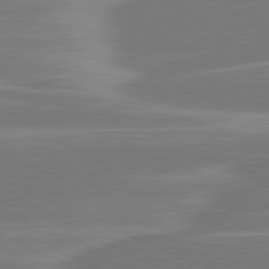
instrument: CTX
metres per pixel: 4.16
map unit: lApd
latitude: 81.2726
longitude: -131.2726
